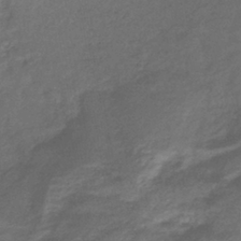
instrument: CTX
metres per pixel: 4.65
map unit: lHb
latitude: -39.2376
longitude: 75.2943
